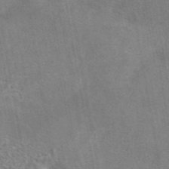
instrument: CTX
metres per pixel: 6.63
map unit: eAb
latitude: 42.8569
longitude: 106.7841
